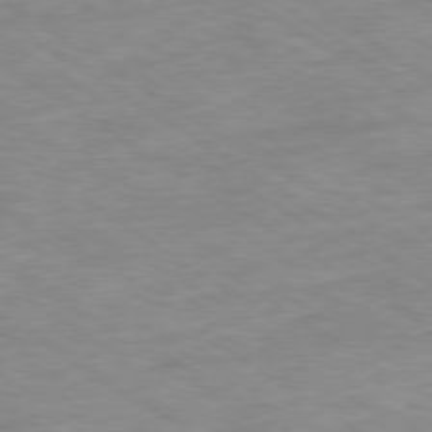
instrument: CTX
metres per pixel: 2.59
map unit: Ap
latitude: -80.1795
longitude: -75.4238
